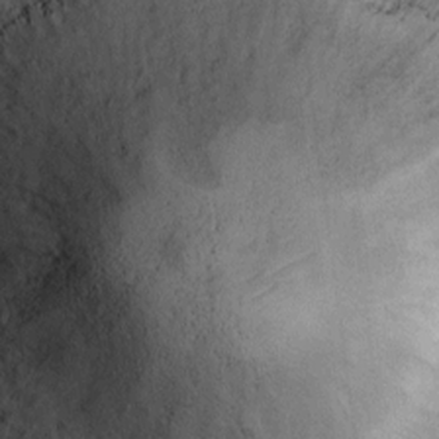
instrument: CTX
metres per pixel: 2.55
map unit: Hto
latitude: 9.4049
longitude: -59.1025
